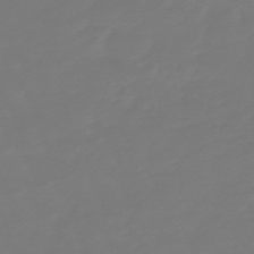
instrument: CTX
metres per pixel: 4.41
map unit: lHb
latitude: -49.8423
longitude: 79.9367
